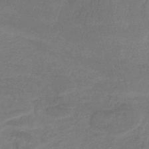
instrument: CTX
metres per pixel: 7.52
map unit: HNb
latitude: -34.7463
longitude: 59.5210
